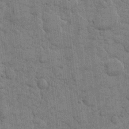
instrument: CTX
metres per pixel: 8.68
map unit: eHh
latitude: 10.8758
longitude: -65.2726
